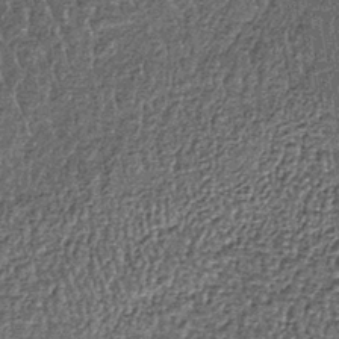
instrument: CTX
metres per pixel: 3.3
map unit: lHb
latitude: -39.7099
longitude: 64.2173
